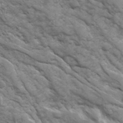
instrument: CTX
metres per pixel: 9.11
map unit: Ave
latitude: 16.9514
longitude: -131.7639
